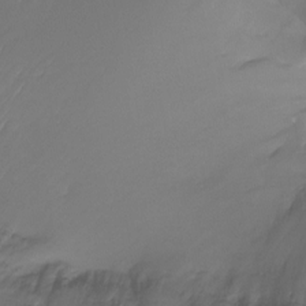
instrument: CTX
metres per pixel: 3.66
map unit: Ht
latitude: -15.0487
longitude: -49.3482
